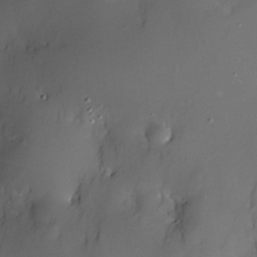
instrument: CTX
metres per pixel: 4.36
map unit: Nhe
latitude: -32.9353
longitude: -115.7827
